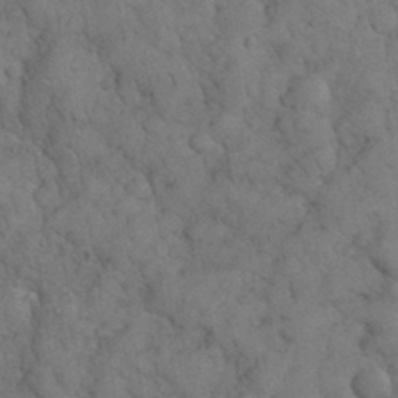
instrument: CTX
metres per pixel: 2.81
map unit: eHh
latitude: 33.1781
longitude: -67.3859
